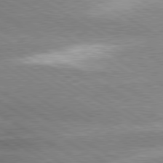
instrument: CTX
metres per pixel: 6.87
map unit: lApd
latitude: 80.0255
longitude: -135.5749
